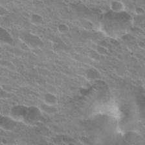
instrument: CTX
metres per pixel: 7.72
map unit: Hto
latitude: 24.6112
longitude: -38.9514
